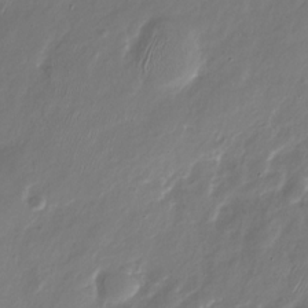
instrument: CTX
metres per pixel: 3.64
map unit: Nhu
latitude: -28.8030
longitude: -75.7639
